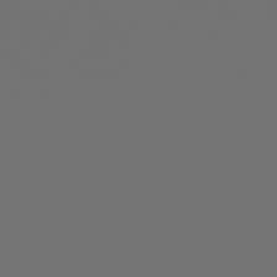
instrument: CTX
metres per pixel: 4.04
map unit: Hpe
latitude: 76.3089
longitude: -141.3481
